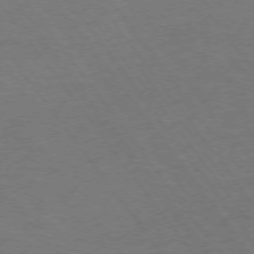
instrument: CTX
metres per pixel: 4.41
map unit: Ap
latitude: -75.6344
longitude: -85.2537
